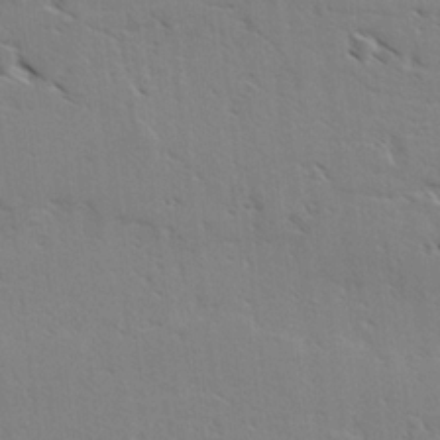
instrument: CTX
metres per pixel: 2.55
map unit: lAvf
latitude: -3.7855
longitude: -113.1214
